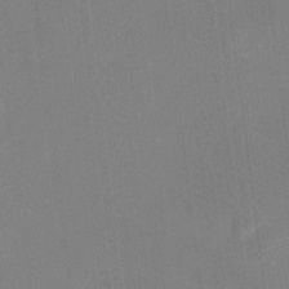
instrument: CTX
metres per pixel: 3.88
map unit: HNhu
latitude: 9.8206
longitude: 11.4454
